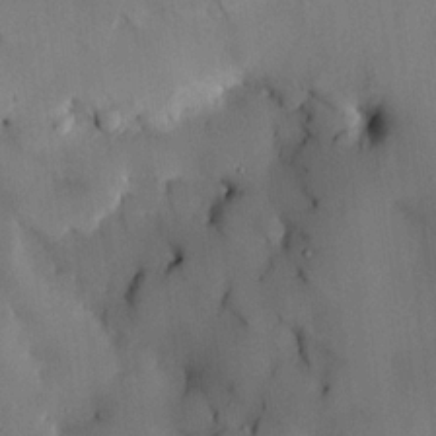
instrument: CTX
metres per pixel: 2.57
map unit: HNhu
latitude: 14.5735
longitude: 11.1620
